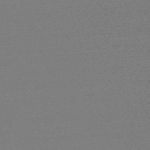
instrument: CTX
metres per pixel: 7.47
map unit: eHh
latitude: -62.4629
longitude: 52.6707
